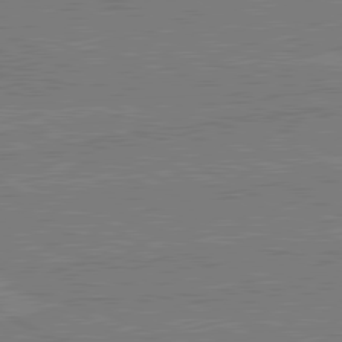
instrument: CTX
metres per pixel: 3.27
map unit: lApd
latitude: 80.7057
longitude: 168.8786
